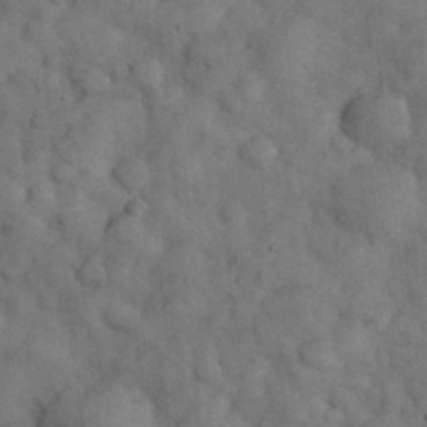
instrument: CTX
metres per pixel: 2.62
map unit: eHh
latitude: 31.7072
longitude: -66.8380
